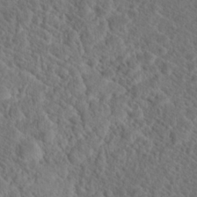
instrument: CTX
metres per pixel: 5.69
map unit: Hto
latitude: 19.6505
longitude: -38.4034
